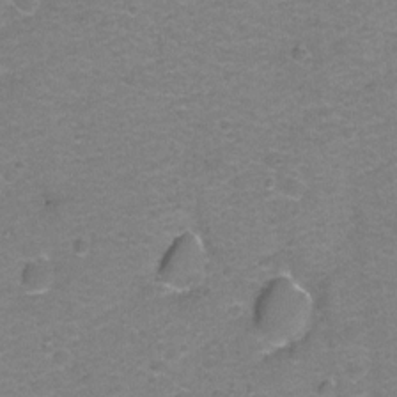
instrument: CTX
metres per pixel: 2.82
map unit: Hto
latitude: -1.2187
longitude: -34.3089
